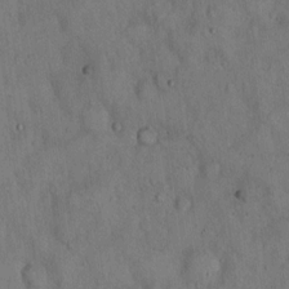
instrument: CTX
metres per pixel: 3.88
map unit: Hto
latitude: 14.9514
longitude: -60.5357
